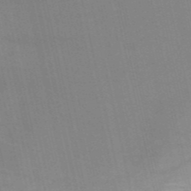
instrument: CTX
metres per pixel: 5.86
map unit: HNb
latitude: -54.3495
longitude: -46.0822
